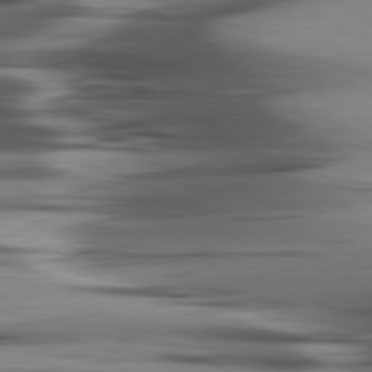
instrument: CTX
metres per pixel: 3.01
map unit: lApd
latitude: 80.2522
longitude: -121.1781
